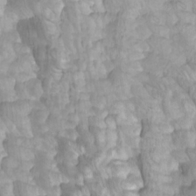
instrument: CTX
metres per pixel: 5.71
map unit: Htu
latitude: -10.3684
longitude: -74.4601
